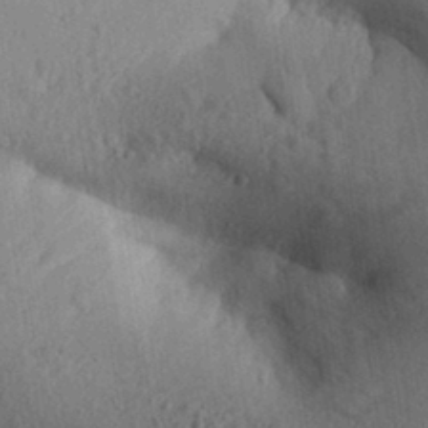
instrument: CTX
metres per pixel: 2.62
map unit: Aa
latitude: 30.1767
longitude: -147.0270
